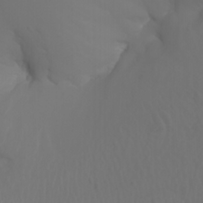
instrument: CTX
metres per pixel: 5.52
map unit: Nhu
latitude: -7.6533
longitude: -81.9339
